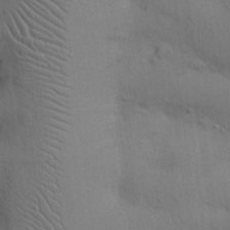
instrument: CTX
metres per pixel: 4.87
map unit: Nhu
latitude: 27.5560
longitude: -69.4616
